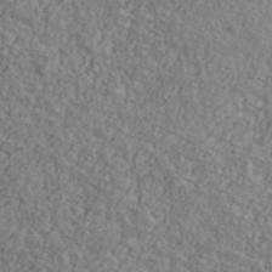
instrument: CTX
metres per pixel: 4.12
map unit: Ave
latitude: 41.2348
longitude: -110.7624
